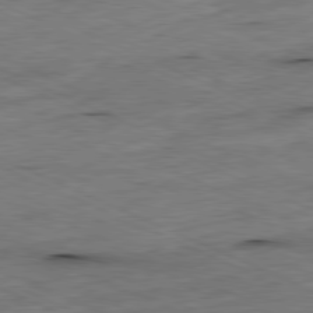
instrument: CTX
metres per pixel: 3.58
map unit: Ap
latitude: -81.2565
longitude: -71.1214
